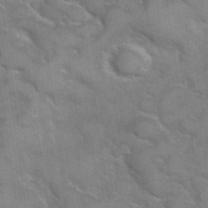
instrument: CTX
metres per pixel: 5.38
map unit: Hve
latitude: 31.3860
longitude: 151.8044
